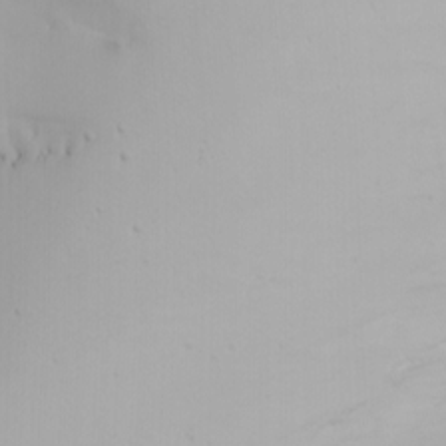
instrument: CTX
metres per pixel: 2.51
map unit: Htu
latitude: -4.1794
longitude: -88.8947
